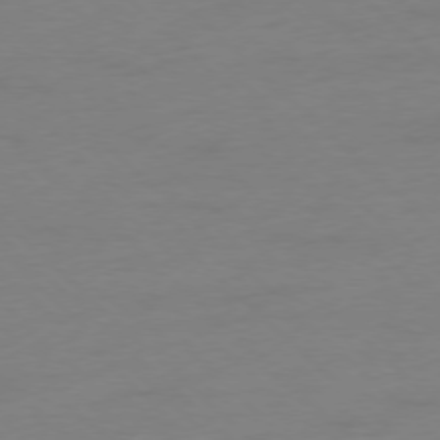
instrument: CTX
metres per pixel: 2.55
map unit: Ap
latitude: -77.8422
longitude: -57.7827
